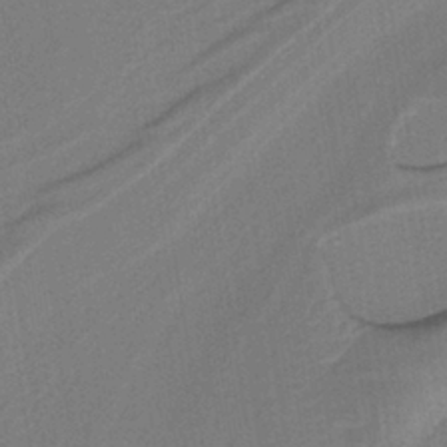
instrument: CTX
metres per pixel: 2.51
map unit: lHb
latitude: -38.8408
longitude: 54.8408
